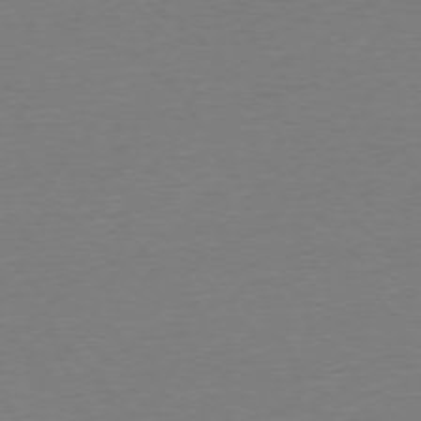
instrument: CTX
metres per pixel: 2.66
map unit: Ap
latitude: -76.1228
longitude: -93.0269
